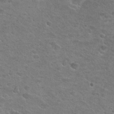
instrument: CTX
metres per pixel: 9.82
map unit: Hto
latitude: 25.2348
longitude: -49.8016
